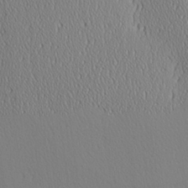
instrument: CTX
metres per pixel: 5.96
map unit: Ave
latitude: 23.9339
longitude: -135.6694
